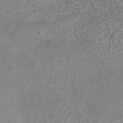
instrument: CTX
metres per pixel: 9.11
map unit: eAb
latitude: 44.9325
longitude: 105.0108
